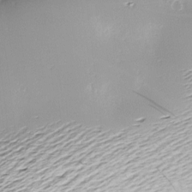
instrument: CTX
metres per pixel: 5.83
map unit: Nve
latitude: -8.7463
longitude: 173.3698
